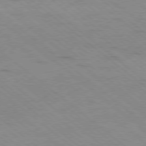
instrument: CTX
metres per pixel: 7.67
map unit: Ap
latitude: -79.0486
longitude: -100.8191
